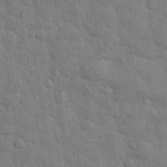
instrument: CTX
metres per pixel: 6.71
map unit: eHh
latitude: 37.0648
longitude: -65.9339
